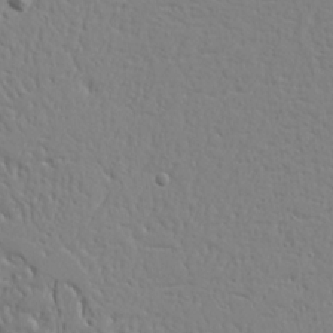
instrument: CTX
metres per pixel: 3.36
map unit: Aa
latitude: 20.1578
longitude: -124.3278
